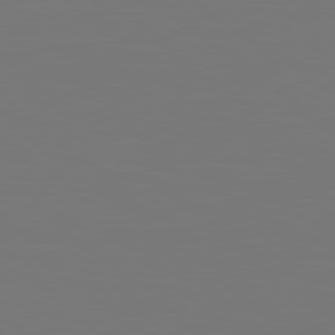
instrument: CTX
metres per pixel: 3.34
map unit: Hpe
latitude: 78.7435
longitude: -138.3089
